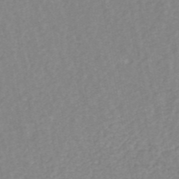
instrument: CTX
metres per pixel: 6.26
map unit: ANa
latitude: 44.9702
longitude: 24.4251
